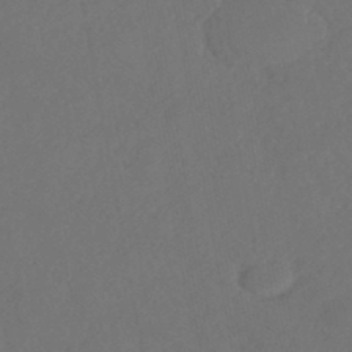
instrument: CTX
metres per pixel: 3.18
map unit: Nhe
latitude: -46.4818
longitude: -172.5545
